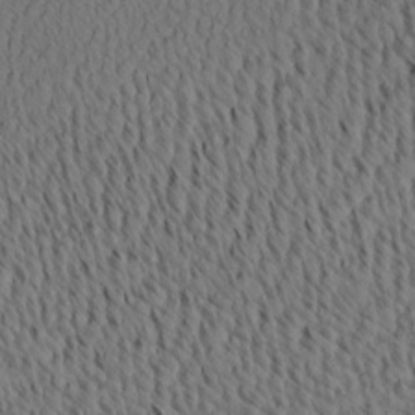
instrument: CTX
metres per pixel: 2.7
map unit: Ave
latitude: 11.6127
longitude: -107.4049
